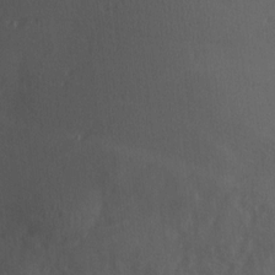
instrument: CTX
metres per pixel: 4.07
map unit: Hve
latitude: 14.1956
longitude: -90.8947
